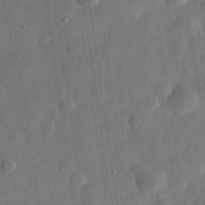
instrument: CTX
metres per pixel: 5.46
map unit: eHh
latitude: 31.1970
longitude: -74.9325
